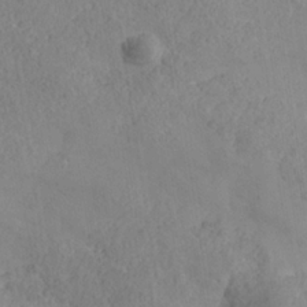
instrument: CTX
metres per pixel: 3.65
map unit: Nhe
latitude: -37.4643
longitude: 139.3132
